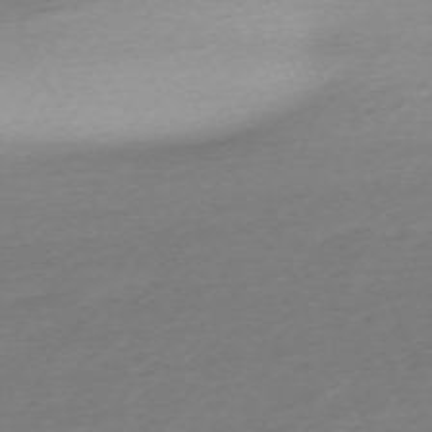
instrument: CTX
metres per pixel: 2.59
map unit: Nhu
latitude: -67.9745
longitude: 39.7856
